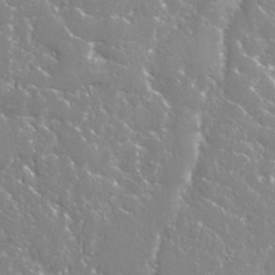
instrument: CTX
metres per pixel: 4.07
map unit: Nhu
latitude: 28.2900
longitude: -60.5357
